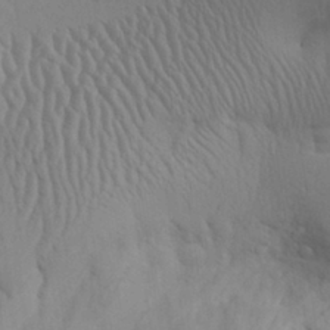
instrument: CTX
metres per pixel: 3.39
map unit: Aa
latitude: 28.7435
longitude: -132.5357
